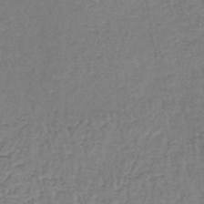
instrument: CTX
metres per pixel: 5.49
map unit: lHb
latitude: -43.2942
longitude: 58.1605
